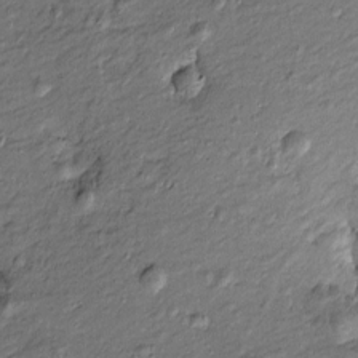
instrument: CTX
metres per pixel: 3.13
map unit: Htu
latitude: -7.8989
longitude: 177.3321
